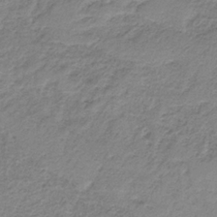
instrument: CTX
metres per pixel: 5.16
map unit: HNb
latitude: -33.3132
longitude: 57.7100
